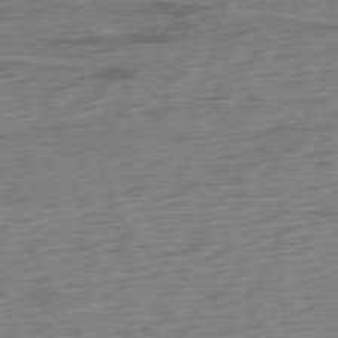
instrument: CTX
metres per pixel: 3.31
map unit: Ap
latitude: -77.6911
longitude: -78.1578
